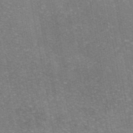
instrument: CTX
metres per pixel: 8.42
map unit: eAb
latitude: 46.2334
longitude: 105.8800
